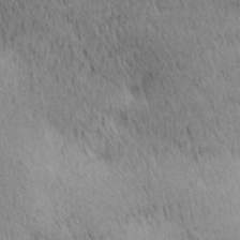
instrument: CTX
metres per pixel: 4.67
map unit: lAa
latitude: 10.9325
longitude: -108.2900
